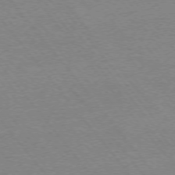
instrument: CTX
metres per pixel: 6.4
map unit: Ap
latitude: -76.0094
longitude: -60.5545
